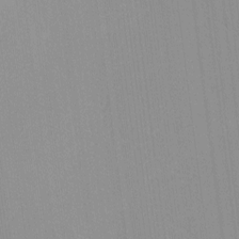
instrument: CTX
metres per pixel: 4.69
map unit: lHvf
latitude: -13.1431
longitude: -103.2348
